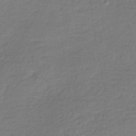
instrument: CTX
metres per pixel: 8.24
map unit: lHb
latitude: -38.5952
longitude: 63.7477
